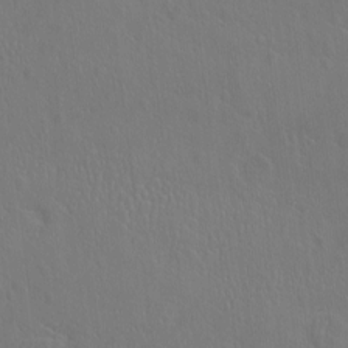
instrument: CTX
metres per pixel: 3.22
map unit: eHh
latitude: -2.5573
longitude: 19.3699
